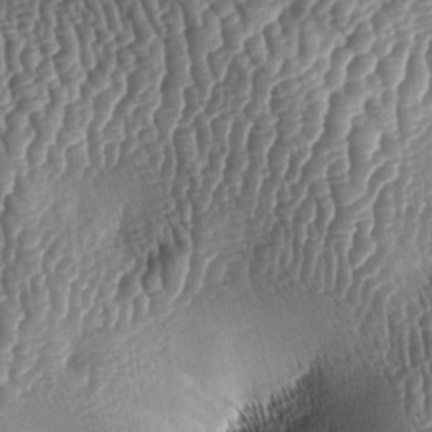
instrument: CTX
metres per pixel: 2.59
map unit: lAa
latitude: -5.6533
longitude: -127.8583
